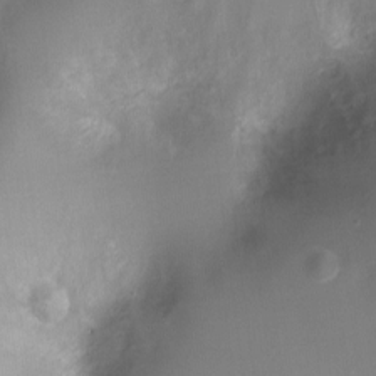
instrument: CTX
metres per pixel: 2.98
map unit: Ht
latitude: -8.5007
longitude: -27.8395
